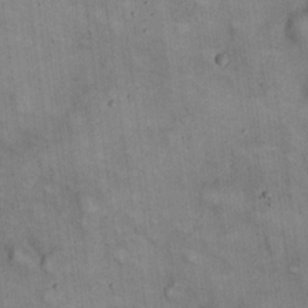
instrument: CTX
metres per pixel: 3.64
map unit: eHh
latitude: 22.1389
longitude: -61.2159
